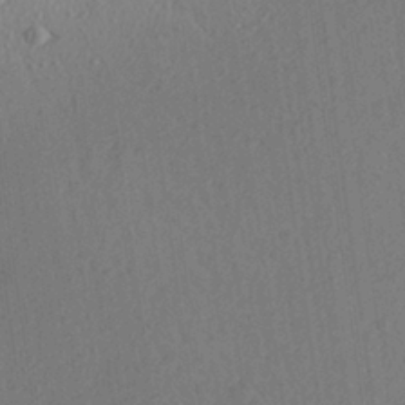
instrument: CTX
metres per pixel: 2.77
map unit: Aa
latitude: 28.1011
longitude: -144.6868
